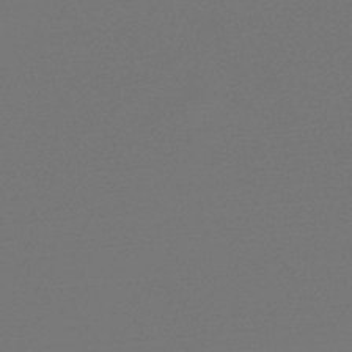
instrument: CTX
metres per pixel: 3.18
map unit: lHb
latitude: -47.8611
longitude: 65.3321
